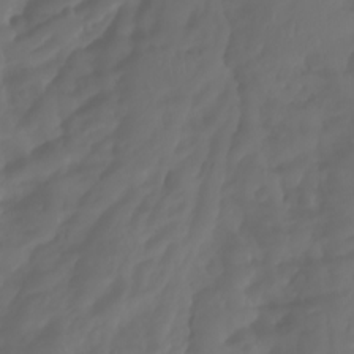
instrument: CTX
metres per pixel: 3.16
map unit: Aa
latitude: -11.1998
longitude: -68.0822
